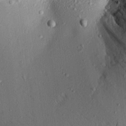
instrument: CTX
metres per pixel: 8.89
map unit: Aa
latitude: 21.9150
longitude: -147.9528
